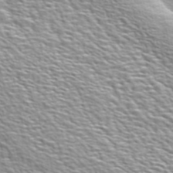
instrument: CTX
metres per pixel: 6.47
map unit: ANa
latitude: 48.9136
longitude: -75.5182
